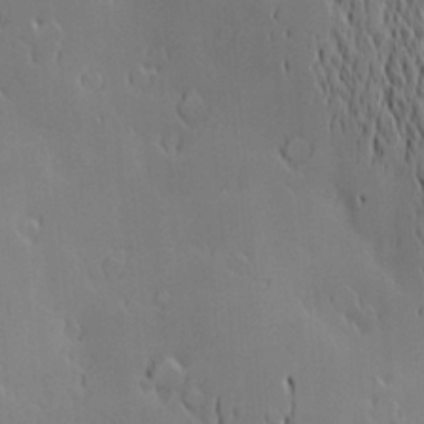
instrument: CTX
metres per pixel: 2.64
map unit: Nve
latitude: -9.4454
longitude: 174.0849
